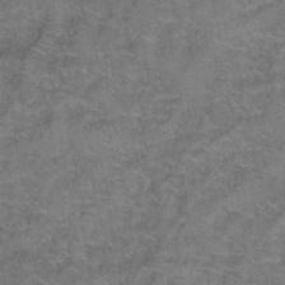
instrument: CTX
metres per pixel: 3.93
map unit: Hto
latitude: 39.5938
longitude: -42.6113
